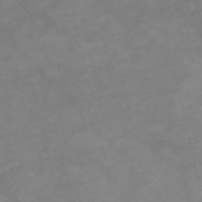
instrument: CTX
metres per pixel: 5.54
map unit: HNb
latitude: -54.4818
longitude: -49.7639
